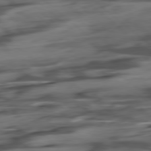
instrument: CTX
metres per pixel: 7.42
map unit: Hpe
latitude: -78.7841
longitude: -18.7246
